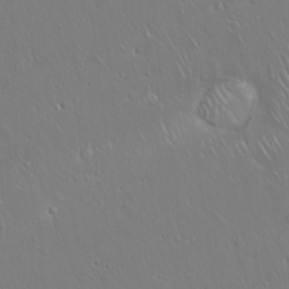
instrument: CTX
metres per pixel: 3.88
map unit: Hto
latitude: 17.5371
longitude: -57.0458
